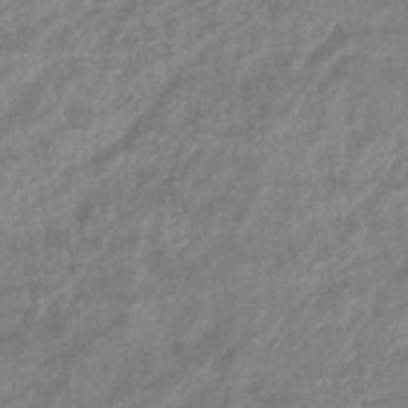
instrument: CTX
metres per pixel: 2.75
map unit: eHb
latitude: -32.9353
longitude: 75.9745
